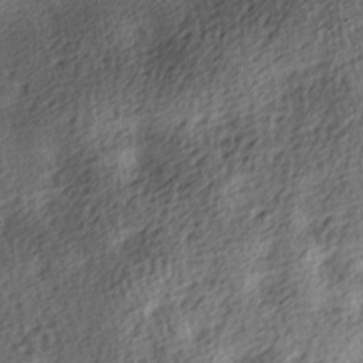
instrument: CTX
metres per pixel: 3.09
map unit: lAa
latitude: -8.5763
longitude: -125.6127
